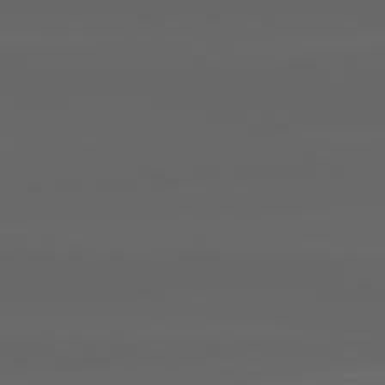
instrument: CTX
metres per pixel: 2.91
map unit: lApd
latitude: 82.2900
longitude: -168.6491
